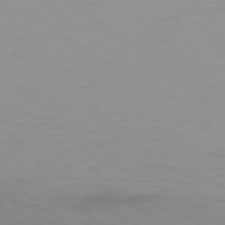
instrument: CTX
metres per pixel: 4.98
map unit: Ap
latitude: -77.8989
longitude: -94.4412
